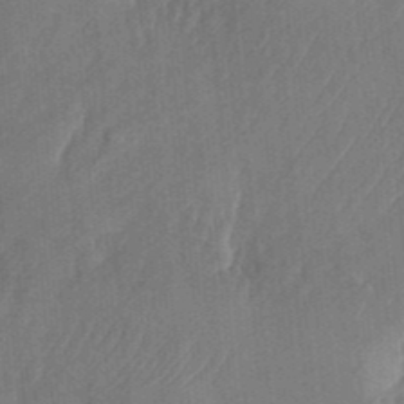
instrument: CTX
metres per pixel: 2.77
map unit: Nhu
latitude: -27.5210
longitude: -71.2348
